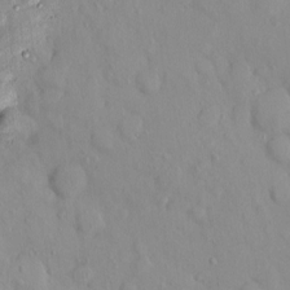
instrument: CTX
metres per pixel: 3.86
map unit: eHh
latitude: -0.0094
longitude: 16.0472
